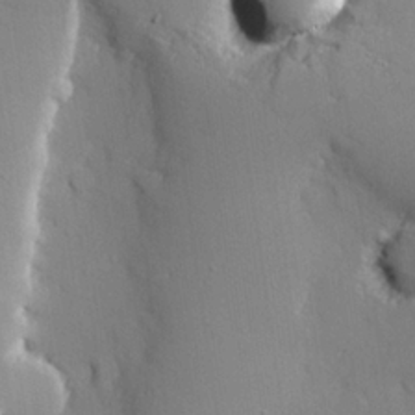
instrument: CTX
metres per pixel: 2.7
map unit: lAvf
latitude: 26.8380
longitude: -109.1403
